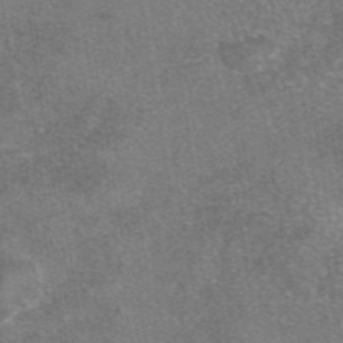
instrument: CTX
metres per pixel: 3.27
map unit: eAb
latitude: 47.2348
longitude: 102.7274
